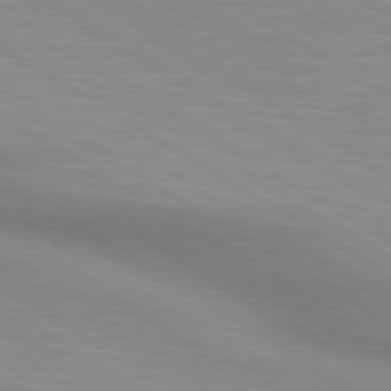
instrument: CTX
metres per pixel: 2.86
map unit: lApd
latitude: 80.3656
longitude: 130.9353
